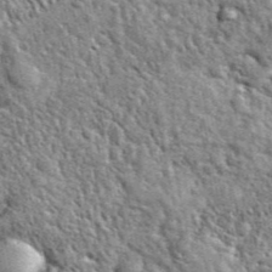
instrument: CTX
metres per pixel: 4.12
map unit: eHh
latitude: 40.1578
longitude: -55.8394
